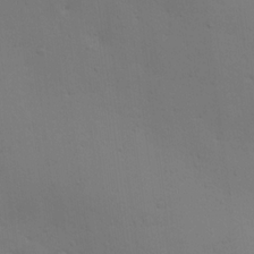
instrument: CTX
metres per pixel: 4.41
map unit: lAa
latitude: 20.6113
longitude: -138.4412
